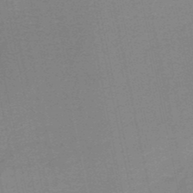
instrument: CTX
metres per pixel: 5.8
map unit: HNb
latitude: -49.9367
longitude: -42.4979
